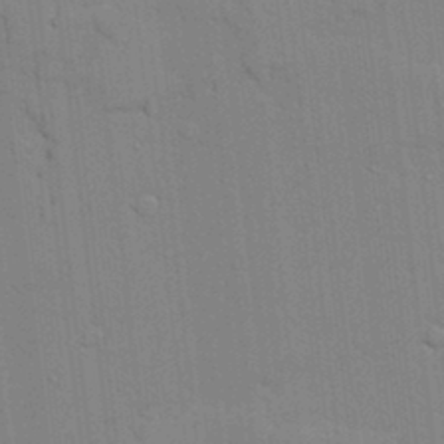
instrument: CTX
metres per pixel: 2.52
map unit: lAvf
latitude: 24.7246
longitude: -111.6505
